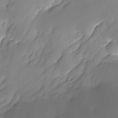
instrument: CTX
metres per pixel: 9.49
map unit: Nhu
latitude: -24.1606
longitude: -71.4615
